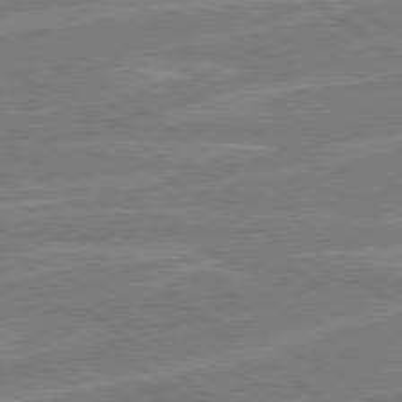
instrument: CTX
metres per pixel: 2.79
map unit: Hpe
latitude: 78.7435
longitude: -129.9150
